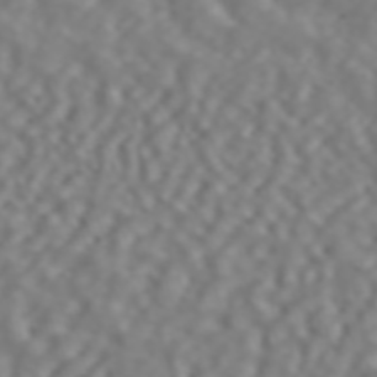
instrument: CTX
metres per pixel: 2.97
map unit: ANa
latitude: 44.7435
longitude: 21.9556
